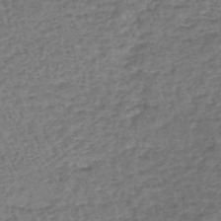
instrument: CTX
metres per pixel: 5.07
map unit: lHb
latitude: -43.9556
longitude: 67.7289
